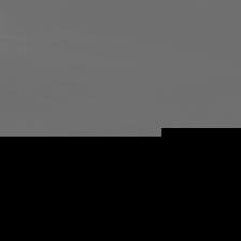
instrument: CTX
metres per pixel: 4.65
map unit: lApd
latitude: 81.7827
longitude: -164.0444
